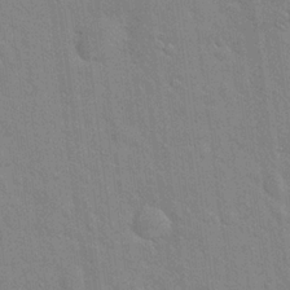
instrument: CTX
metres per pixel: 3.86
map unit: Hto
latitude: 20.4034
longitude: -54.0822
